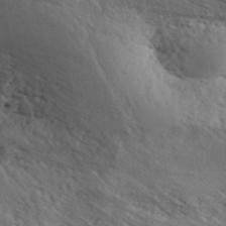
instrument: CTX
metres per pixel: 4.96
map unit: ANa
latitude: 42.4790
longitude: 55.6155
